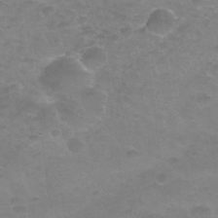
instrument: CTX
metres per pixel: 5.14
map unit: Nhu
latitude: 25.4993
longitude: -52.8380
